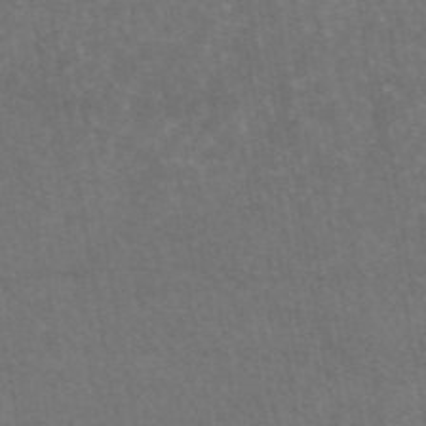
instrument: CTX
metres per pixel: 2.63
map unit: eAb
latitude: 45.4993
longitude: 123.7856
